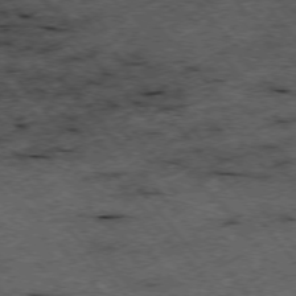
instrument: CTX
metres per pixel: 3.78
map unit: Hpe
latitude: -75.7289
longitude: -18.1766
